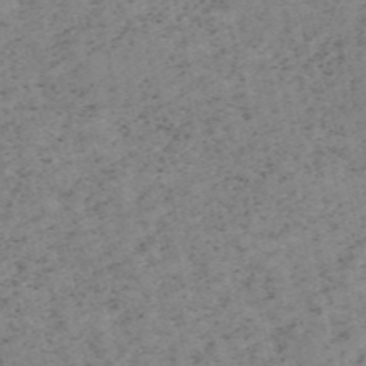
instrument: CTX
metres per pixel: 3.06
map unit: HNb
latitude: -55.3321
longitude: -47.9150
